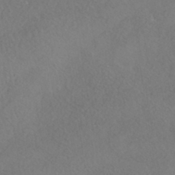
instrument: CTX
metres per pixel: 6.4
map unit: HNhu
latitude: -41.6155
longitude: 102.5763
